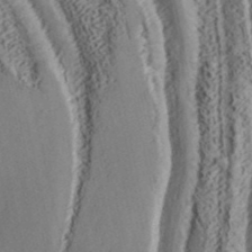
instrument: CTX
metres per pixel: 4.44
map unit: ANa
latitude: 41.4048
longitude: 54.8786
